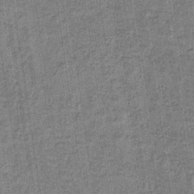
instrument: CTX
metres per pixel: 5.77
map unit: HNb
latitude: -32.4062
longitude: 58.0472
